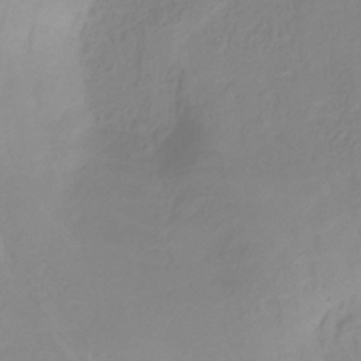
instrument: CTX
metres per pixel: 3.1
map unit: HNhu
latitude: -29.0487
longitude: 67.6722
